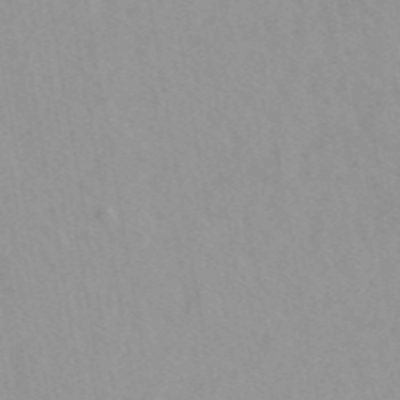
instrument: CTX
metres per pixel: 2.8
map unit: eAb
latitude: 44.1955
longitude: 115.5777
